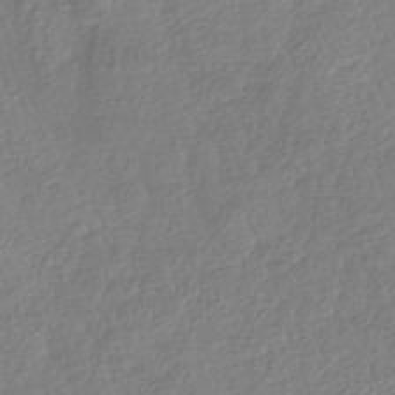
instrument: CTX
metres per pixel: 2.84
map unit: HNhu
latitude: -42.3684
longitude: 98.7463
